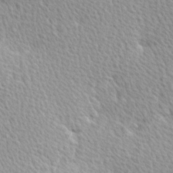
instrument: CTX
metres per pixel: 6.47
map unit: Hve
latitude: 2.3278
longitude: -121.8773
